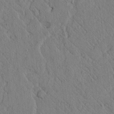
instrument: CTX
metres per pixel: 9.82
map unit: lAvf
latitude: 6.8758
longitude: 160.5385
